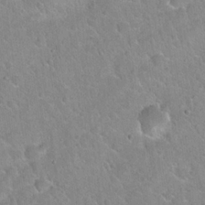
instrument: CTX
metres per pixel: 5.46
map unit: Hto
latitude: 21.0837
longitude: -52.3656
